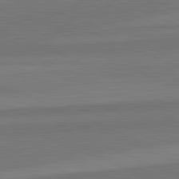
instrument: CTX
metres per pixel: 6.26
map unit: lApd
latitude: 82.7246
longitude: 157.5588
